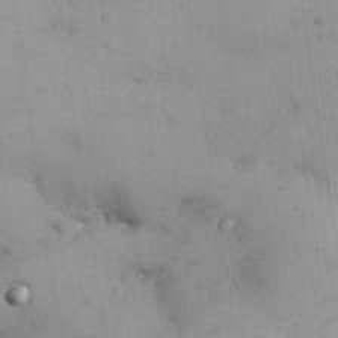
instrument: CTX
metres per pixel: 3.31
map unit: Nhu
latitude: 26.6302
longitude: -68.0633
